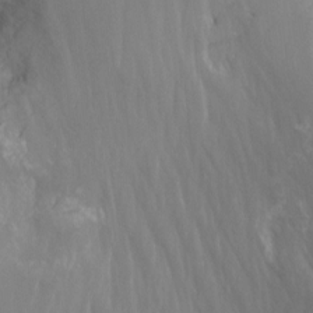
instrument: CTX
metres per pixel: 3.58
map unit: Nhu
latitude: -13.5966
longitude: -64.3090
